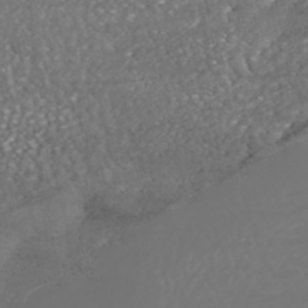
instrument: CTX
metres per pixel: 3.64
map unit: HNhu
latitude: -46.3684
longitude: 105.1242
